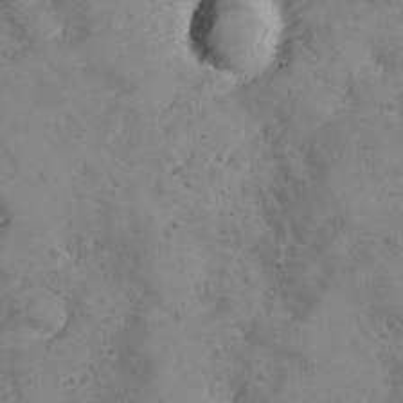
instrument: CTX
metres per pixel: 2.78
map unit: Ave
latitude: -8.5007
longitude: -118.1578
